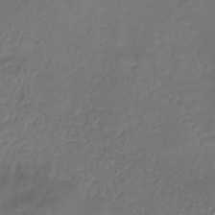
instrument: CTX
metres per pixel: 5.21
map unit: HNhu
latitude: -29.1242
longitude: 66.6896
